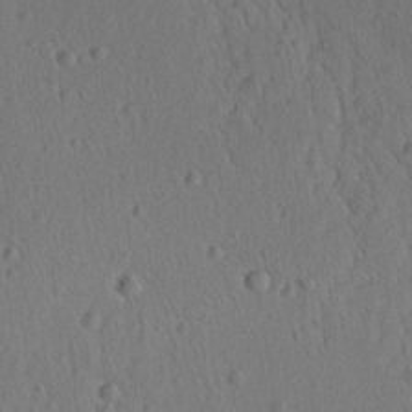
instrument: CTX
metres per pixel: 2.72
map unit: lAvf
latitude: -9.6533
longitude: -120.1767
